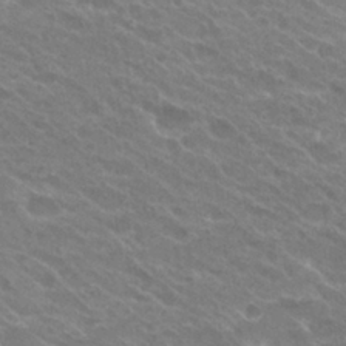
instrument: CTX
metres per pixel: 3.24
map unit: Hto
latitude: 26.3845
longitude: -36.2901
